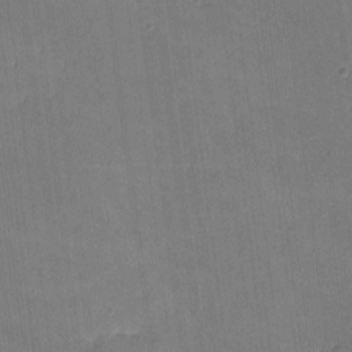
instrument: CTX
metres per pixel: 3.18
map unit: lHvf
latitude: -10.6141
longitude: -101.4804
